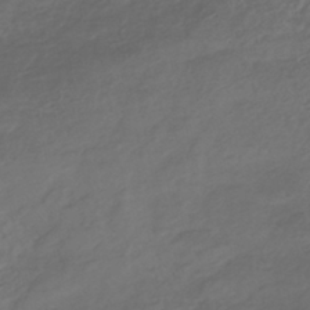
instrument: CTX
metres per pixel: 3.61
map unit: HNhu
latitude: -44.7652
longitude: 95.2942
